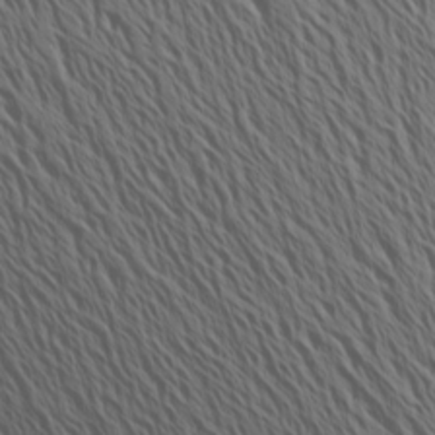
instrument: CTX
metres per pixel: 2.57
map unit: Aa
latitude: 18.8380
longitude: -143.8961
